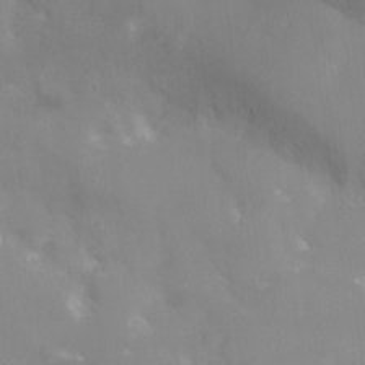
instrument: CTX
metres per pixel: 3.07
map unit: Ht
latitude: -16.3873
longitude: -44.2144
